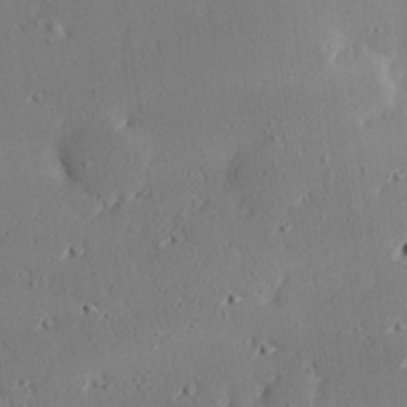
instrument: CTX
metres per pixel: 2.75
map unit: Hve
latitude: 25.4804
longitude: -94.3467
